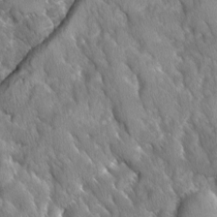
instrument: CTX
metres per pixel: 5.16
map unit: Ave
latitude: -11.1242
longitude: -118.9513
